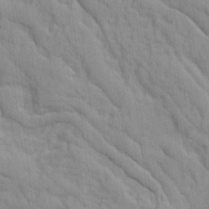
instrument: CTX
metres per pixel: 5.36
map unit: Ave
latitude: 9.0081
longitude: -102.7057
